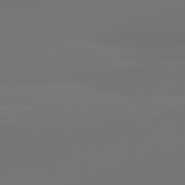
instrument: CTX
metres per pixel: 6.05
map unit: lApd
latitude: 80.9892
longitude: -164.9136
